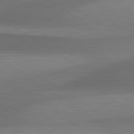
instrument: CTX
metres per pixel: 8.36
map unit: lApd
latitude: 79.7261
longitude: -86.9325
